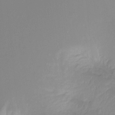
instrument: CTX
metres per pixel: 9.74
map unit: Ht
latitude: -16.5007
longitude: -46.2145
